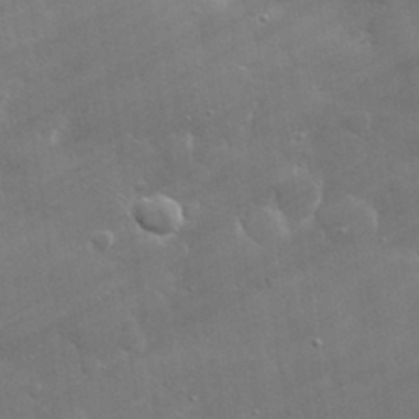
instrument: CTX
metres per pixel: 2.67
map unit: lHvf
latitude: 31.3293
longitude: -93.3481
